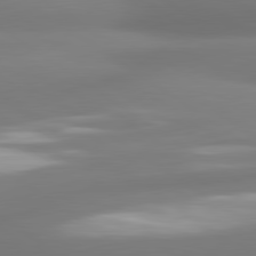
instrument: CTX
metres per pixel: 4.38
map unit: lApd
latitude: 80.6679
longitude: -164.8380
